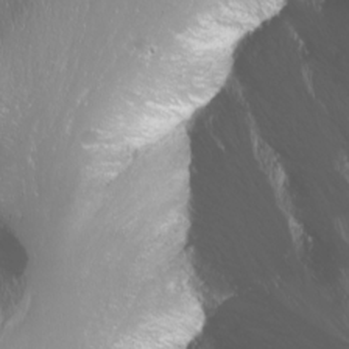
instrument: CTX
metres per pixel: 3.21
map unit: Nhu
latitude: -11.5777
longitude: -63.8773
